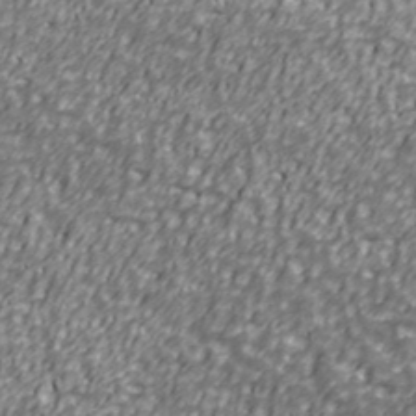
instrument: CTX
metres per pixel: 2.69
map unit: Ave
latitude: 40.8757
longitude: -112.4601
